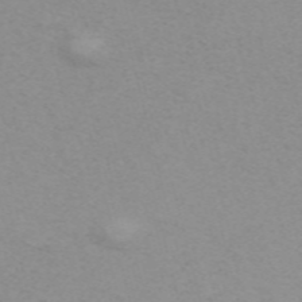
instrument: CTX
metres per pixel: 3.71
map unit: ANa
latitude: 51.6882
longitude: -70.3278
